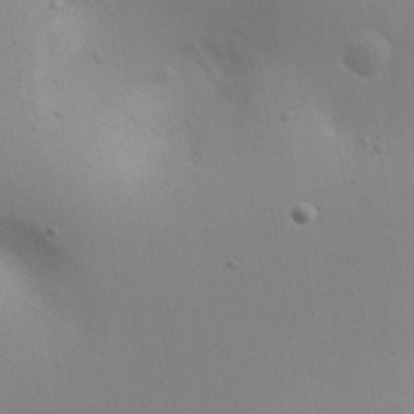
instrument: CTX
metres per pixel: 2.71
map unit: eHh
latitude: 25.6316
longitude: -70.0822
